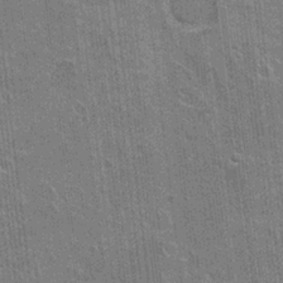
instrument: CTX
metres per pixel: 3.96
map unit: Hto
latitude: -3.8989
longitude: -35.4426
